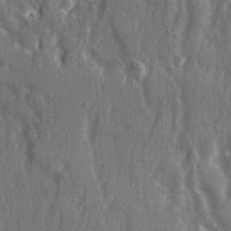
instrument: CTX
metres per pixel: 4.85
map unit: Ave
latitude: 22.4979
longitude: -133.7639
